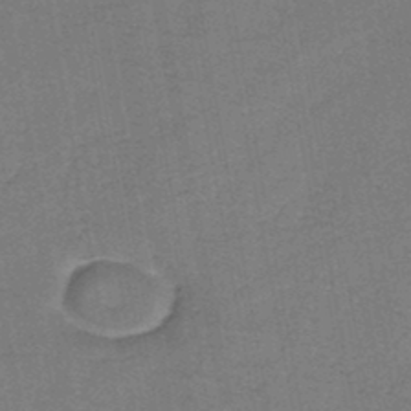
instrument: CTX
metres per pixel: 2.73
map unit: HNb
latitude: -45.8045
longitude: -37.4238
